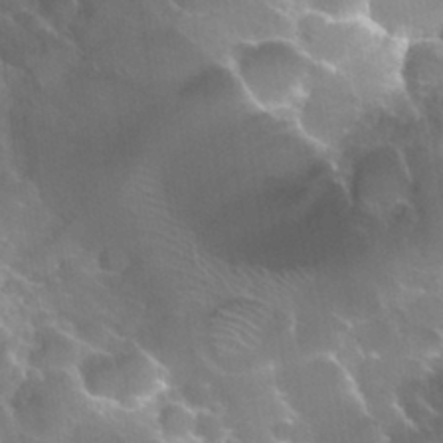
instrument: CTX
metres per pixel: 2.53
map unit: Hto
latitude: 29.8772
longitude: -43.5371
